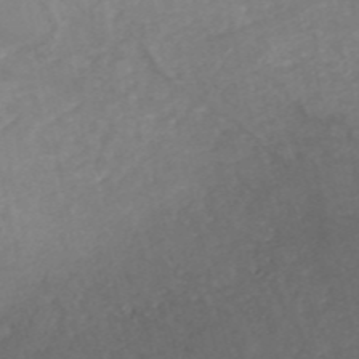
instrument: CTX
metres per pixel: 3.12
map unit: HNhu
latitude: -47.4265
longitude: 28.1984
